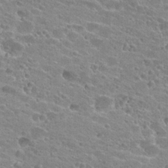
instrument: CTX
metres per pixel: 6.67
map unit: Hto
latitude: 24.0444
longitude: -43.5938
